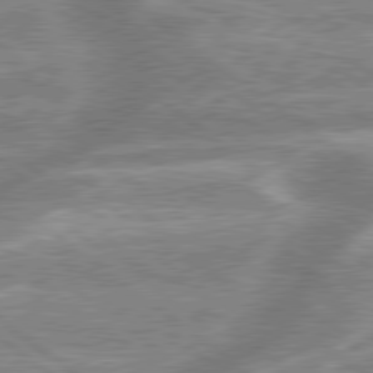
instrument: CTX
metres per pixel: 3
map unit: lApd
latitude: 79.2537
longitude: -158.3089
